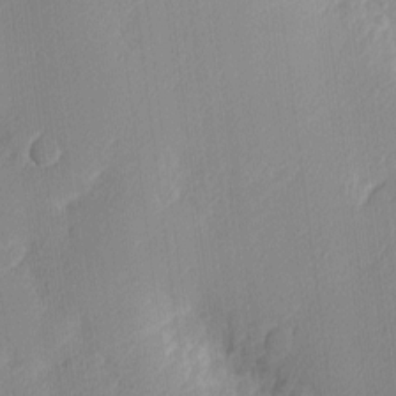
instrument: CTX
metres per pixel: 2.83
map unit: Nhu
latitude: 2.1766
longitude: -76.0633
